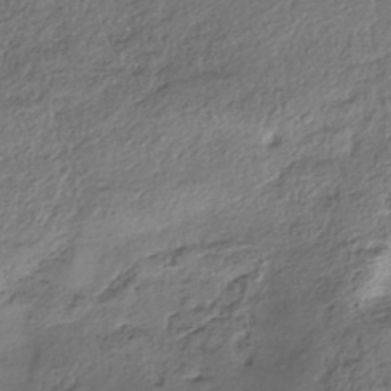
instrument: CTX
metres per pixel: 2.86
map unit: eHh
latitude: -41.8044
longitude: 122.9920
